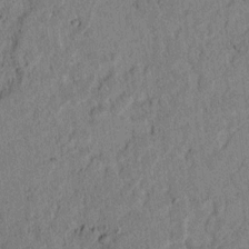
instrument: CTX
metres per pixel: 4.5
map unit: lAvf
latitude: 4.7813
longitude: 165.2187
